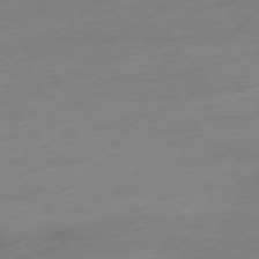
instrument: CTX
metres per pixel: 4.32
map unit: Hpe
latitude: -76.2550
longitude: -14.8569
